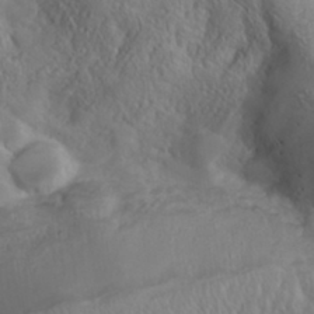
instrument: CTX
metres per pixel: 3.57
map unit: Hve
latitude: 32.7813
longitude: 148.9164
